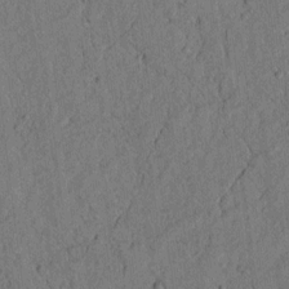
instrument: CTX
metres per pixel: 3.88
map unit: lAvf
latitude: 4.8191
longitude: 158.5384
